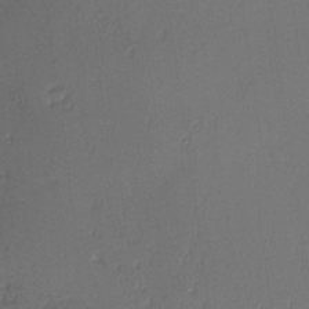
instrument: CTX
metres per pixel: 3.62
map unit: Nhu
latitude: 2.8947
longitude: -75.8017
